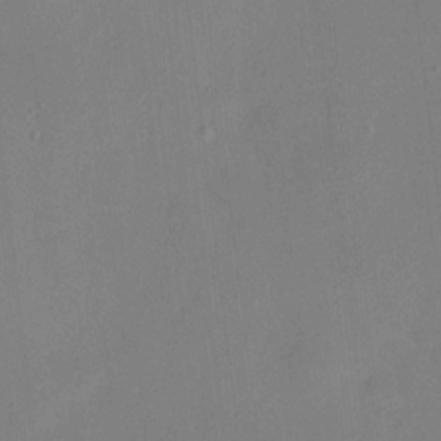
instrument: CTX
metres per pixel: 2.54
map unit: HNhu
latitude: 8.1389
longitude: 9.1809
